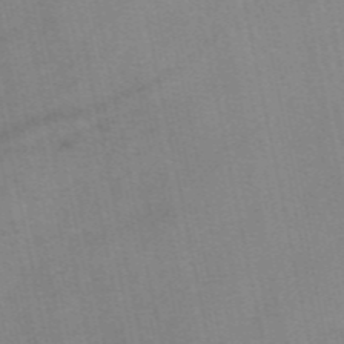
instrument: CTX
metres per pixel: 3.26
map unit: eAb
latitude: 48.8569
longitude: 103.3510
